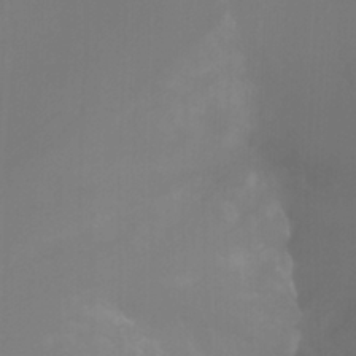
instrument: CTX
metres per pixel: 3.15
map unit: Nhu
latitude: -11.4643
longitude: -65.6127
